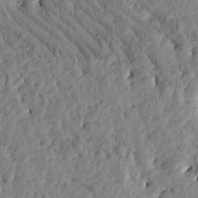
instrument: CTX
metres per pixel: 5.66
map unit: Htu
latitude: -3.1431
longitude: 175.4265
